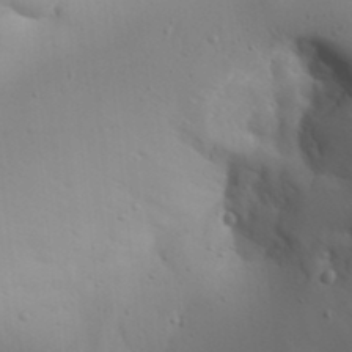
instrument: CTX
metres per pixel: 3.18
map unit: Aa
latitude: 29.9150
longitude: -146.2334
